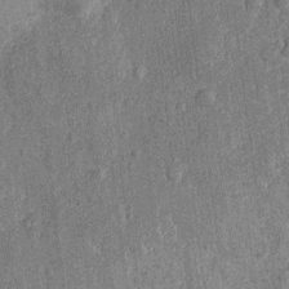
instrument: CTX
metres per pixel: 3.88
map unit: Nhu
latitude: -12.4251
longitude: -23.4426
